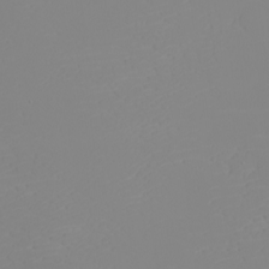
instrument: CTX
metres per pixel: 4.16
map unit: eHh
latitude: -5.7855
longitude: -85.6883
